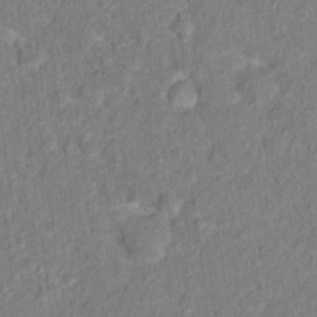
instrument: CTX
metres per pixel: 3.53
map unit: Hto
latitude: 13.8961
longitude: -37.7072
